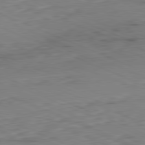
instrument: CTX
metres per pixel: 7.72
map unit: Ap
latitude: -82.0472
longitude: -68.8947
